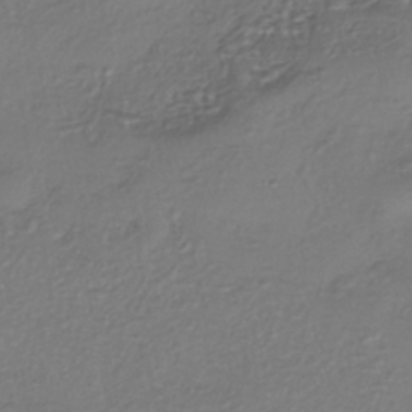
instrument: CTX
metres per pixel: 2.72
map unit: eHh
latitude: -42.5384
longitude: 122.0283
